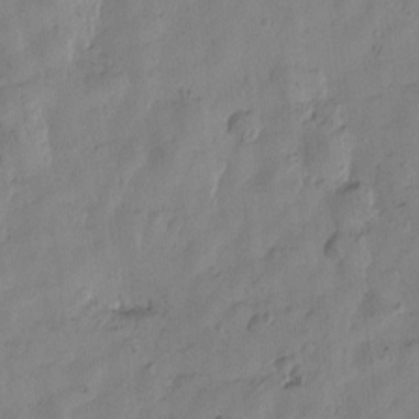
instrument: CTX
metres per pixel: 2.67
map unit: Htu
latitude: -3.3698
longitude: -176.5734
